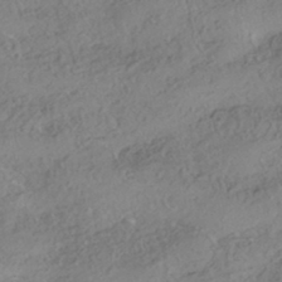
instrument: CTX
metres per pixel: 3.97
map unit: HNhu
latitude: -41.7666
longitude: 103.5966
